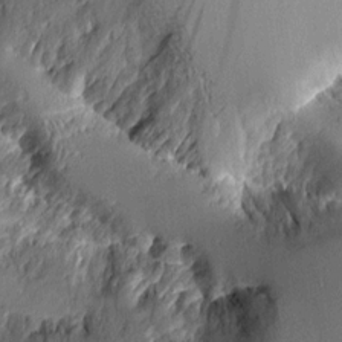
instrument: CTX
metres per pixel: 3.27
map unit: Aa
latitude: 10.3467
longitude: -127.9339
